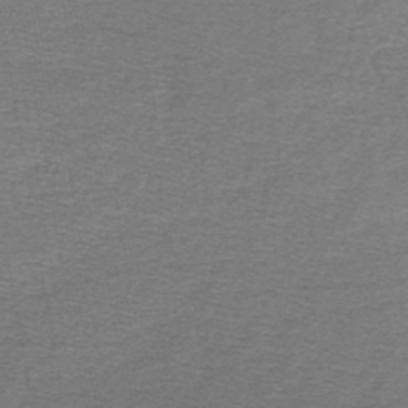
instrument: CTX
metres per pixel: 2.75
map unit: lHb
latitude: -45.1998
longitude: 57.4265
